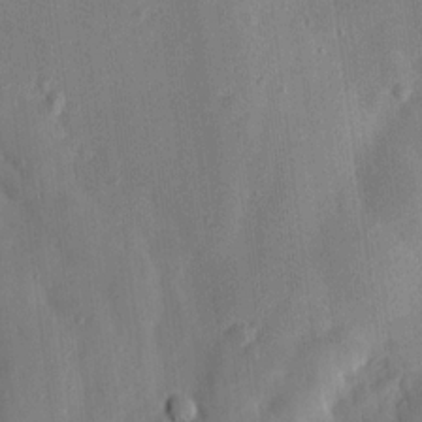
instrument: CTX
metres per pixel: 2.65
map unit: lHvf
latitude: 14.4979
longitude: 179.3887
